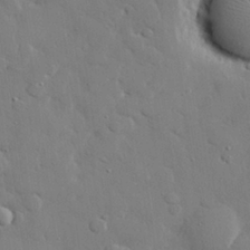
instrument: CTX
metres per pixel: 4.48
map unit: eHh
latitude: 27.7828
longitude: -81.4615
